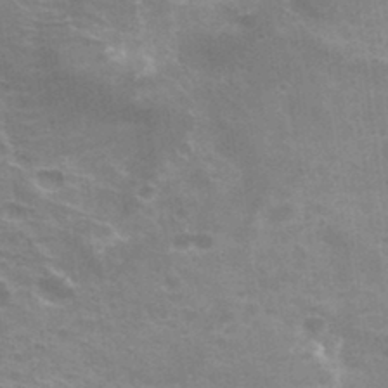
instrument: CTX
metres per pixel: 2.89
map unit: Hto
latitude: 34.1955
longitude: -40.4978
